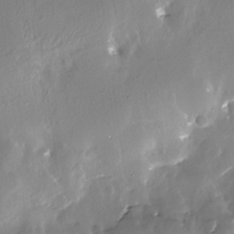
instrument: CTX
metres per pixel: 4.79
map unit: Nhe
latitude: -27.5399
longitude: -110.3279
